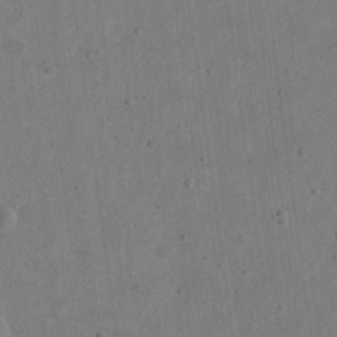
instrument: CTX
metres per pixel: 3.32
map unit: eHh
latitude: 21.4427
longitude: -69.6505
